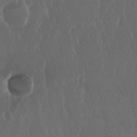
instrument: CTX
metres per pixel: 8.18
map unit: Nhu
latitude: 29.4048
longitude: -57.1970
